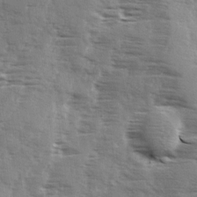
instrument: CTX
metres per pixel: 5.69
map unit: Ave
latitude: 1.7827
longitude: -110.9136
